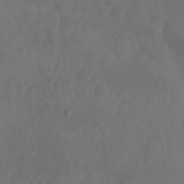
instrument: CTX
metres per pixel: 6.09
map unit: Nhu
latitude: 25.7449
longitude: -62.6869
